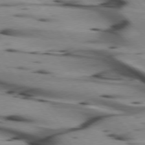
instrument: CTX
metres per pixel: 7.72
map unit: lApd
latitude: 75.0836
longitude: -65.8016
